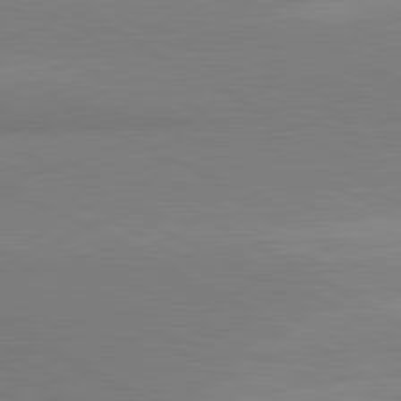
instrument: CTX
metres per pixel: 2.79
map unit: lApd
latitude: 81.3104
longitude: 159.8800
